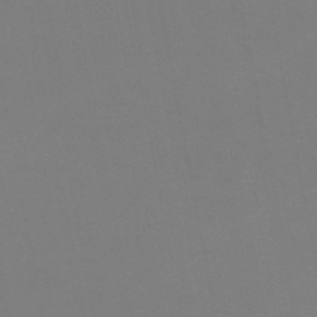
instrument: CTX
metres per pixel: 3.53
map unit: HNb
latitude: -51.1809
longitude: -50.2144
